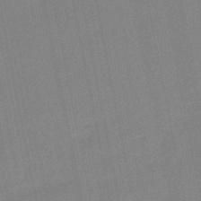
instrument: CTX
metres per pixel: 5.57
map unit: lHb
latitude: -49.1809
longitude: 80.3307
